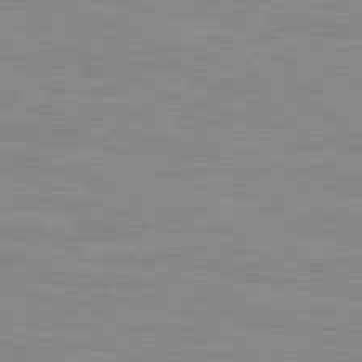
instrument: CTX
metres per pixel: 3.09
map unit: Hpe
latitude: 79.6316
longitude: -127.8395
